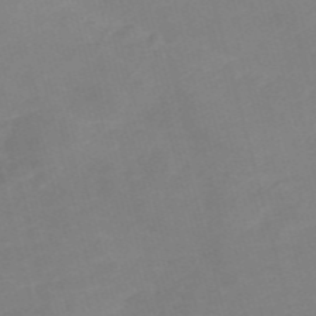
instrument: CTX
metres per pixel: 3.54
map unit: Nve
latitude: -58.1605
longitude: 58.1416
